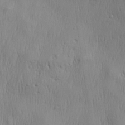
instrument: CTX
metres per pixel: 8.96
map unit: Aa
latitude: 28.2522
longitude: -138.6868
